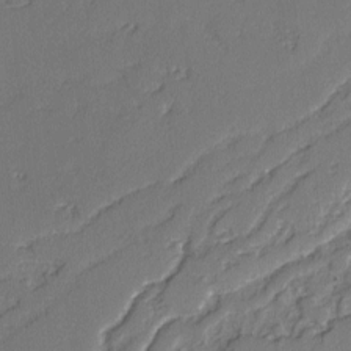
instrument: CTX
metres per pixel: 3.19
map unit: lAvf
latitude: -3.1809
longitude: -107.7828
